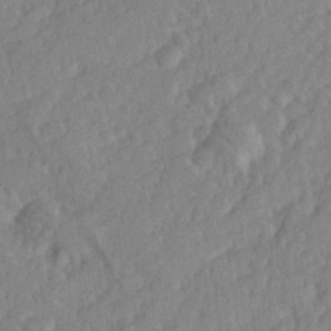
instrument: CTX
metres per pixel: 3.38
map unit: lHvf
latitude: 25.6504
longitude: 143.8800
